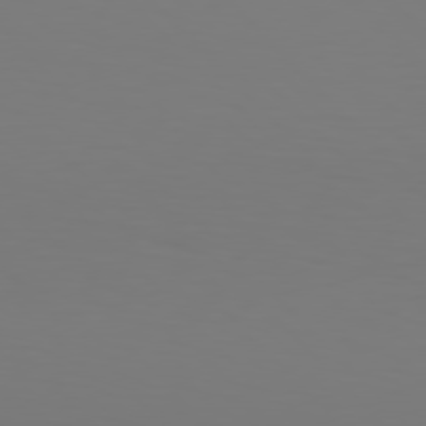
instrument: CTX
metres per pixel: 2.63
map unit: Hpe
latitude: 77.1025
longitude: -133.4615
